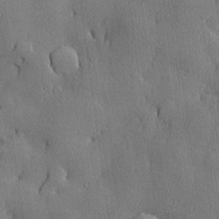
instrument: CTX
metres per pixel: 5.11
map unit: lHvf
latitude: 21.2537
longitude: 145.4077
